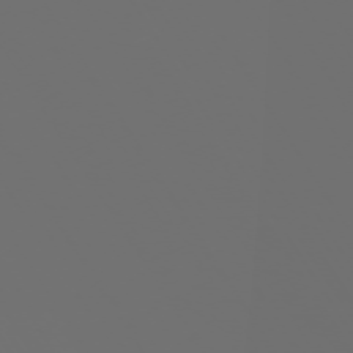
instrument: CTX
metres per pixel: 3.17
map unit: Hpe
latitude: -73.5210
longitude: 5.0864
